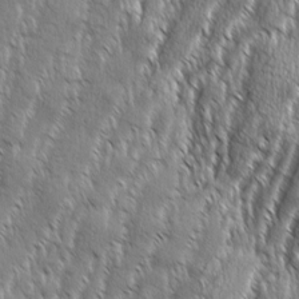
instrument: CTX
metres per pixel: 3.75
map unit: Aa
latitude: 8.3467
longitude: -129.9717
